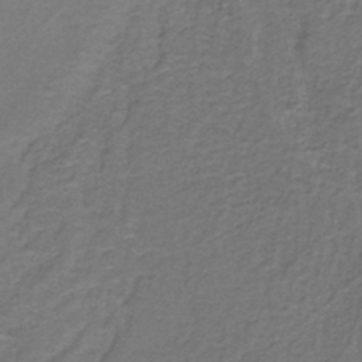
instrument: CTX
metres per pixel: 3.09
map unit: eAb
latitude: -38.7085
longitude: 51.5588
